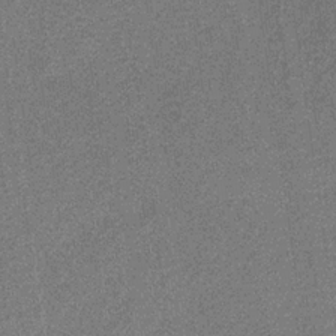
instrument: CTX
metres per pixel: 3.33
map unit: eHb
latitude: -31.1431
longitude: 67.6722
